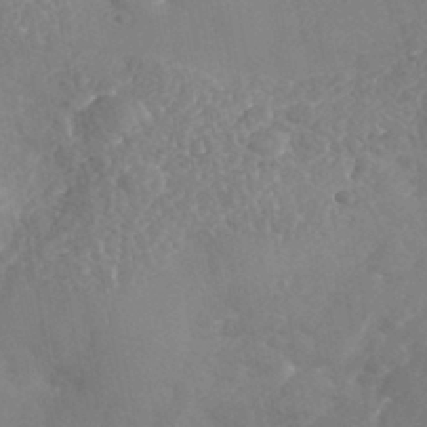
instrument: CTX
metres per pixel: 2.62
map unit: Nhe
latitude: -41.3509
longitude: -110.8191
